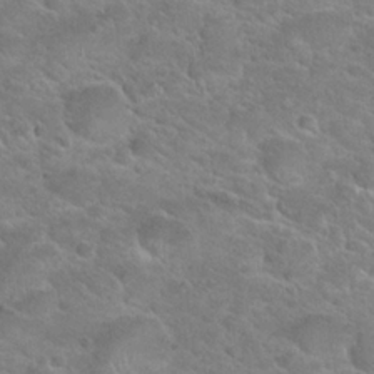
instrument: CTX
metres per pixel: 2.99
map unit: Hto
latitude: 24.5356
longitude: -50.1388
